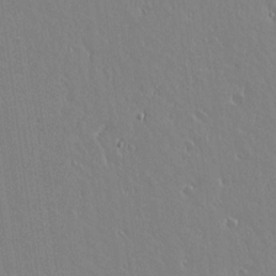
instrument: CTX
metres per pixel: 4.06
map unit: lAvf
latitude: 14.9325
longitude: -126.7057
